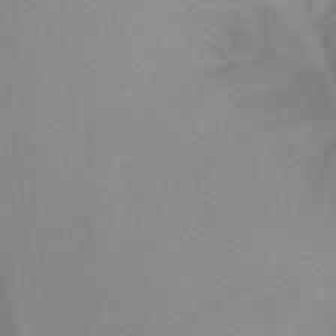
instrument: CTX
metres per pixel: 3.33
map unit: Ht
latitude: 2.4790
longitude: -33.6883
